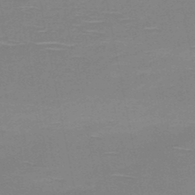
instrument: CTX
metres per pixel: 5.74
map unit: HNb
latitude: -51.5210
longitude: -45.7260
